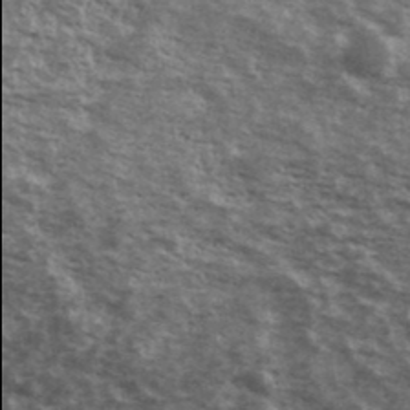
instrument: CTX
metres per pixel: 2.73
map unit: Ave
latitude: 40.1199
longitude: -109.9906
